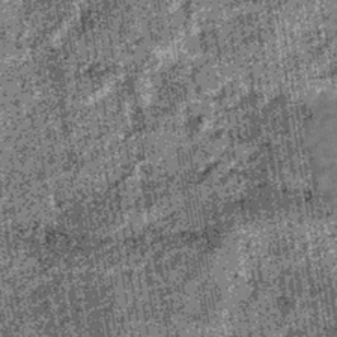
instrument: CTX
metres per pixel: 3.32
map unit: lHb
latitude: -39.1242
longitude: 67.6722
